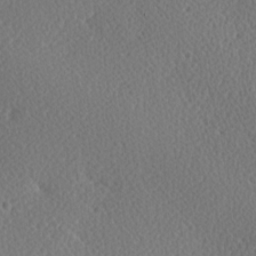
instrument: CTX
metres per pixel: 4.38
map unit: Hve
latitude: 13.6694
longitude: -91.4049
